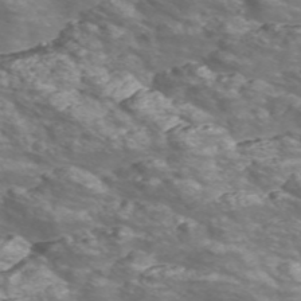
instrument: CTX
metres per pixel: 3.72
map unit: Nve
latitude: -56.6518
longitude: 53.1242
